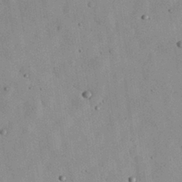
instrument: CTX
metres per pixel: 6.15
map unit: eHh
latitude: 31.6694
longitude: -75.9339
